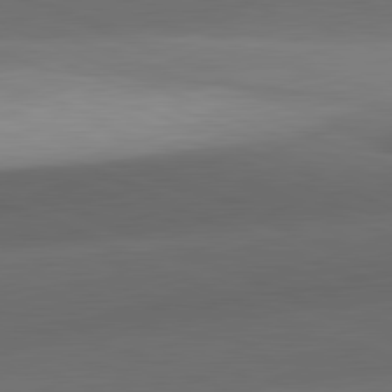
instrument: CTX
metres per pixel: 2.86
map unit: lApd
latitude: 81.7639
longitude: 132.8408
